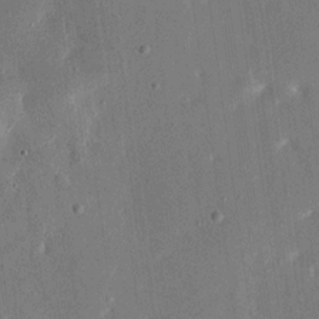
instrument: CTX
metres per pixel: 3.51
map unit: eHh
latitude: 18.2522
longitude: -69.8206
